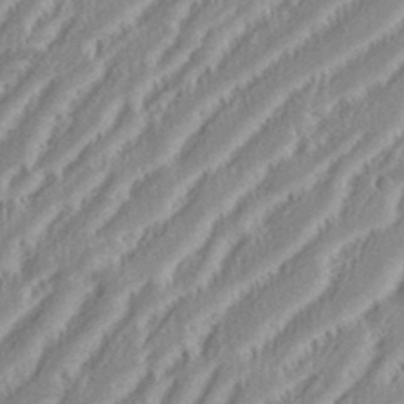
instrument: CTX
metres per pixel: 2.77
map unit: eHh
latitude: 35.4048
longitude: -133.0081
